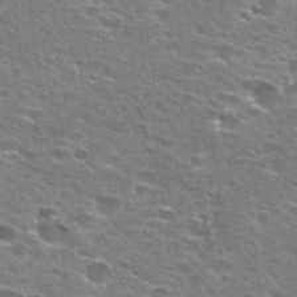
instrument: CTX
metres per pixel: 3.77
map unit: Hto
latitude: 27.1025
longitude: -47.6127
